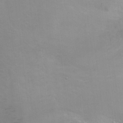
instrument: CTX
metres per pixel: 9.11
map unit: Ht
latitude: 1.0647
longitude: -35.8772
